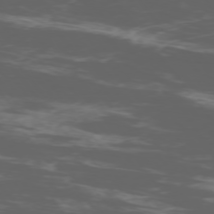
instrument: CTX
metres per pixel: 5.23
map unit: Ap
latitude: -76.8975
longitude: -68.2523
